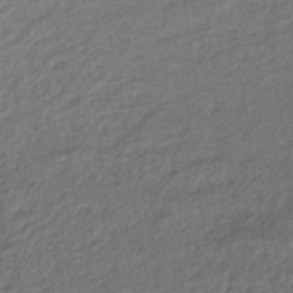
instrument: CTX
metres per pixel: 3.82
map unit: lHb
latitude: -37.4643
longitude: 59.5966
